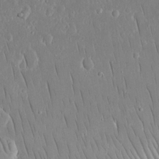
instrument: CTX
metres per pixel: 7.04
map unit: eHh
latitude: 15.2537
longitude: -70.6868
